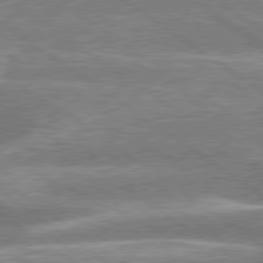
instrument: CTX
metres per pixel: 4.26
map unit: lApd
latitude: 79.2348
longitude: -159.6694
